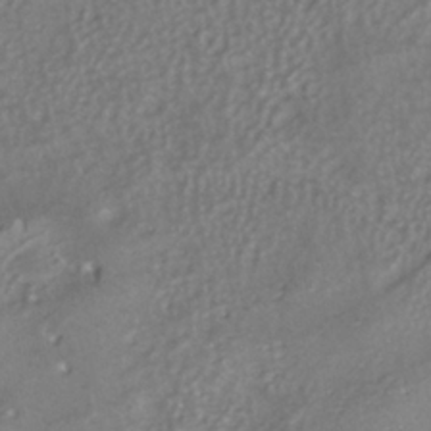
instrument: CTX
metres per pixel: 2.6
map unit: ANa
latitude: -36.9919
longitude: 94.3684
